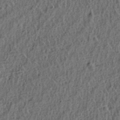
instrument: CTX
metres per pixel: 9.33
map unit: lAa
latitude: 4.5357
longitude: -113.4426
